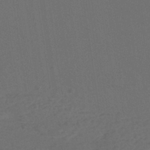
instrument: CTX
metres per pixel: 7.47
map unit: ANa
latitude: -39.5588
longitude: 95.5966
